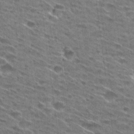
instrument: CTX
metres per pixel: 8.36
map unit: Hto
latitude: 29.2537
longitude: -46.3845
